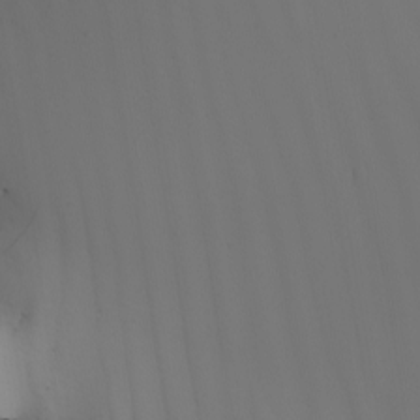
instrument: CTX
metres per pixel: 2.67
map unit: Nhu
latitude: -7.0108
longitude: -93.4426
